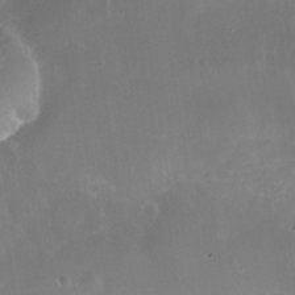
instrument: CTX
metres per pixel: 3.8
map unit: Nhe
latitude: -37.4454
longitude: -113.5938
